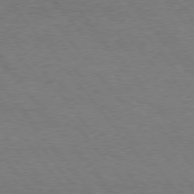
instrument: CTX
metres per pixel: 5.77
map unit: Hpe
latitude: 75.4804
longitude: -151.4048
